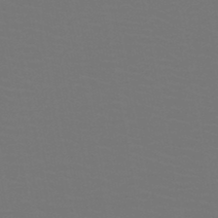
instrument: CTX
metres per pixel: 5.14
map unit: HNb
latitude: -47.5021
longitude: -44.2711
